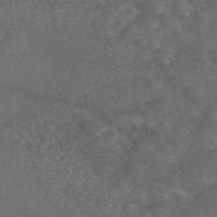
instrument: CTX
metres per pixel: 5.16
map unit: eAb
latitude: 46.6680
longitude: 115.0486
